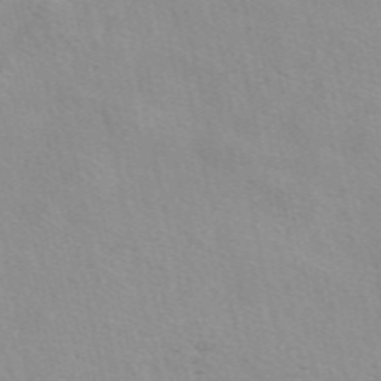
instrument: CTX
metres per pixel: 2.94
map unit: eAb
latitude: 50.9891
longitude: 107.3321
